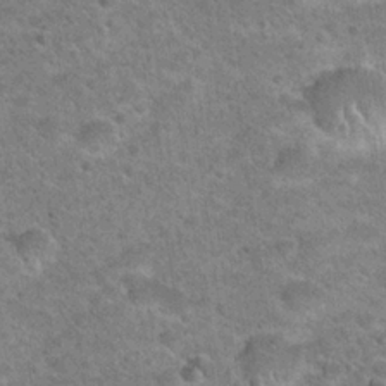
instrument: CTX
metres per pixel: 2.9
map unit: Hto
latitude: 21.8773
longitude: -49.2537
